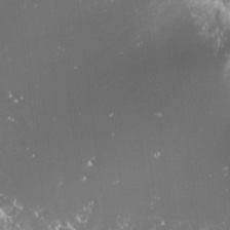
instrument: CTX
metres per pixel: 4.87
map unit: HNhu
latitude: -1.5211
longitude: 11.2376
